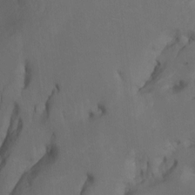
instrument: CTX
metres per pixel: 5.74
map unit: Htu
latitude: -7.0486
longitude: -66.2333
